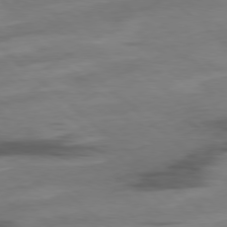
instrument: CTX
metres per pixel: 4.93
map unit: Hpe
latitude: -78.6707
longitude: -18.9891
